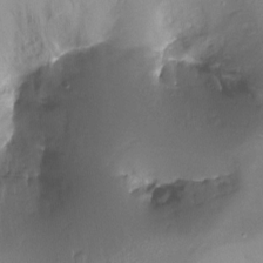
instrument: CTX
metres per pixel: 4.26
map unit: Ht
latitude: -17.4833
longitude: -44.4790
